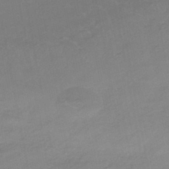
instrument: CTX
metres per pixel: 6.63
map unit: eHb
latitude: -46.8030
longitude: 89.0486
